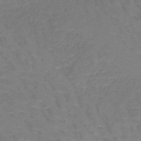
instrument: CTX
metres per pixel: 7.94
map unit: HNb
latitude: -49.6344
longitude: -52.6680
